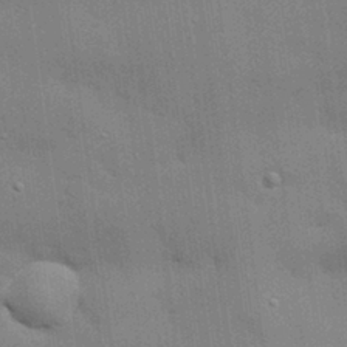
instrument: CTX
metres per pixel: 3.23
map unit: eHh
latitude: 28.8002
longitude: -82.7624
